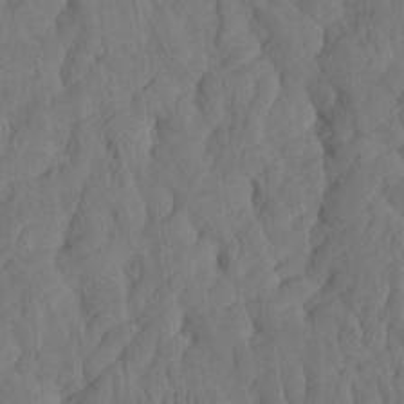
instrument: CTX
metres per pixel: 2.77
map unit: HNhu
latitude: -2.1794
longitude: 14.1606
